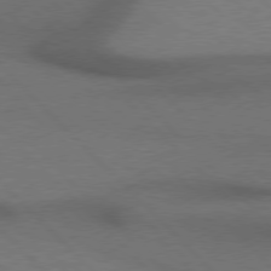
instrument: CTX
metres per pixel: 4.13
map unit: Hpe
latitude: 76.9702
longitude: -156.1388
